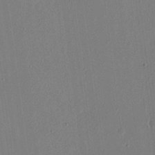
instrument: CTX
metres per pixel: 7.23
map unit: eHh
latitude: 16.7813
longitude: -70.4223
